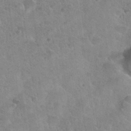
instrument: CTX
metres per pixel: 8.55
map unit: Nhu
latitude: 31.6316
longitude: -52.0633
